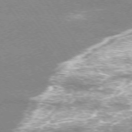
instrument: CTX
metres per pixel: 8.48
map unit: Ap
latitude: -75.1054
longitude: -75.7639
